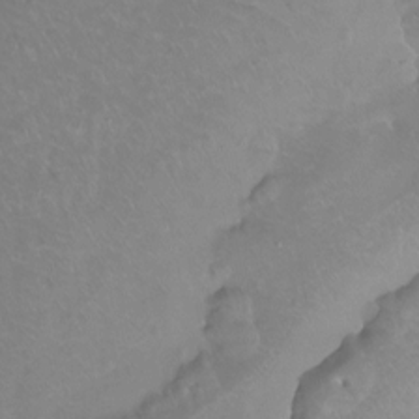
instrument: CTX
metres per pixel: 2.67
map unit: Ht
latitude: -15.3321
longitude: -44.3278
